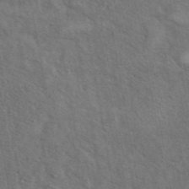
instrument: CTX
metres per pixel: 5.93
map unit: eAb
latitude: 43.7828
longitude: 110.0850
